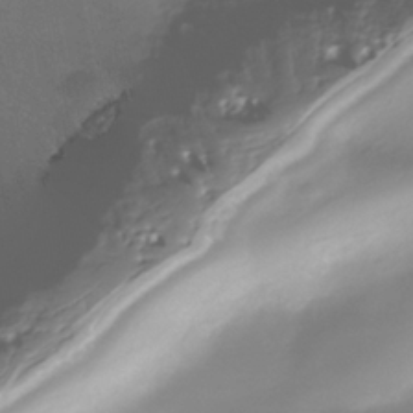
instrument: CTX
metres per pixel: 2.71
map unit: Nhe
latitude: -38.1039
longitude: -113.2915
